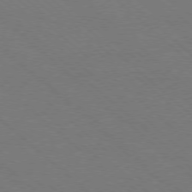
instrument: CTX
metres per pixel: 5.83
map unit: Ap
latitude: -78.3495
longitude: -84.8569
